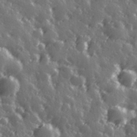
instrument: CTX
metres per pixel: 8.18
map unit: Hve
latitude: 27.9717
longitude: 146.8597
